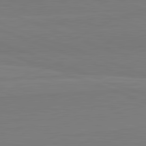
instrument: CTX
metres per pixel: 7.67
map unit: lApd
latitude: 82.1388
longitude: 164.1039
